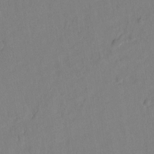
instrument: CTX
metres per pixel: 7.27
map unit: lAvf
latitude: 8.0633
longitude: 166.5952
